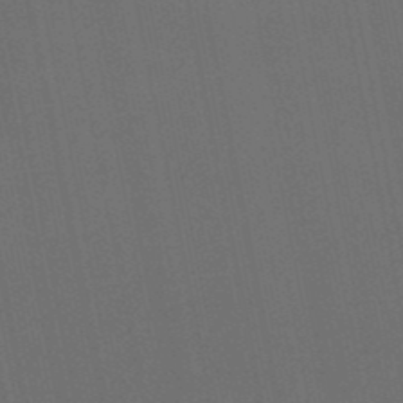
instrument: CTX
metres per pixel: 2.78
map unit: eHb
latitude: -50.6896
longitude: 70.7652
